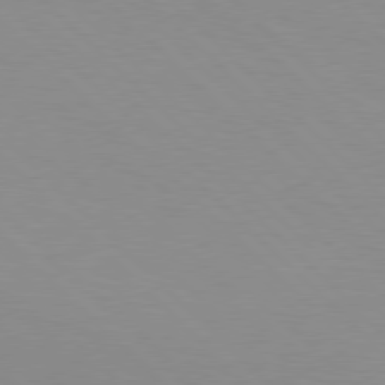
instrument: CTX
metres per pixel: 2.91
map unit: Hpe
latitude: 77.6882
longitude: -160.6112
